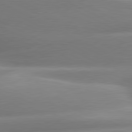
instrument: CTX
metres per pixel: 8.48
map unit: lApd
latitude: 80.7624
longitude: -159.7450
